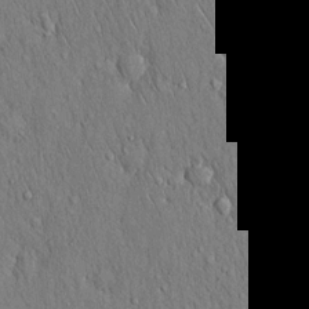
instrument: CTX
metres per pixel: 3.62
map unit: Hto
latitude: 16.8191
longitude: -58.4790
